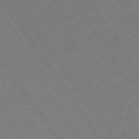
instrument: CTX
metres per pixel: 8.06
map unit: Ap
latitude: -74.1606
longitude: -71.2348
